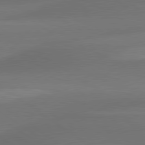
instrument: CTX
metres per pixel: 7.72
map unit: lApd
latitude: 79.8961
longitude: -86.3278
